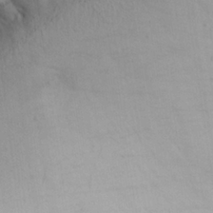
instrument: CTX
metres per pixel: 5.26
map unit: Aa
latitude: 25.4615
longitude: -131.4427
